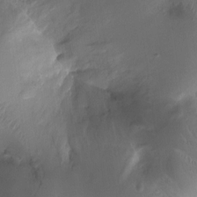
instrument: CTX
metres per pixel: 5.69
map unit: Ht
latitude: -16.7464
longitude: -40.8569
